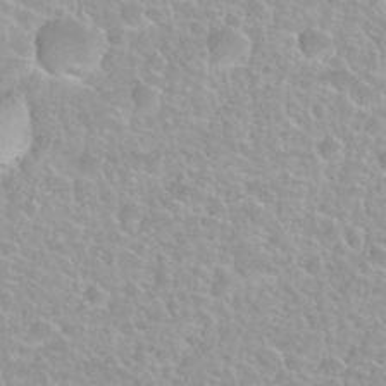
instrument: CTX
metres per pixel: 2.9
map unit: Nhu
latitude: 27.9528
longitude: -52.3467
